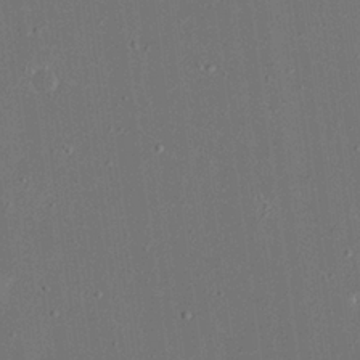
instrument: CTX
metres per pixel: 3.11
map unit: eHh
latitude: 19.1592
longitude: -69.0270
